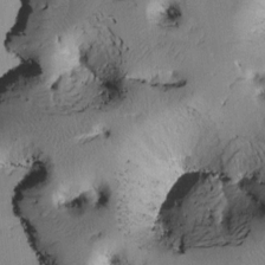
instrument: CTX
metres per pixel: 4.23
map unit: Htu
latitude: 2.1200
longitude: 176.5196
